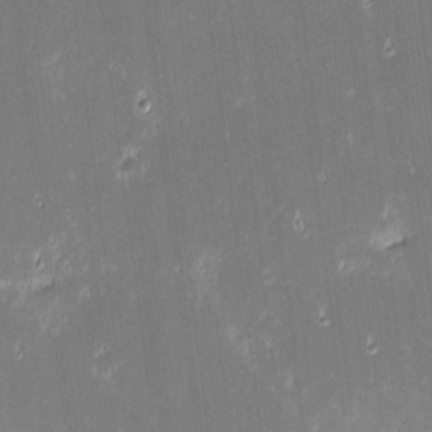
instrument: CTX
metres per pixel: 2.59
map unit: eHh
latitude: -2.6896
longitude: -85.5182
